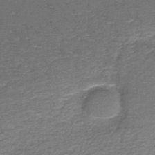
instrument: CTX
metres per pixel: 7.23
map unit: HNb
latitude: -36.5384
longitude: 51.4076
